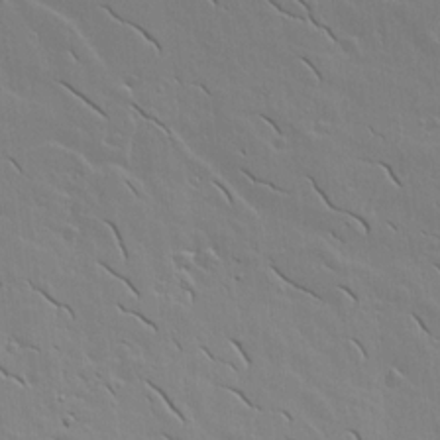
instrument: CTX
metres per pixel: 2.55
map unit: lAvf
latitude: 15.9528
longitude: -125.4426
